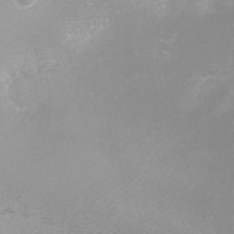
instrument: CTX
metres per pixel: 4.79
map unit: Nhu
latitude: -8.8030
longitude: -94.5168
